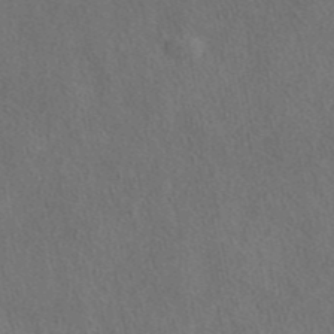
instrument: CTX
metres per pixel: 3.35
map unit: eAb
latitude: 43.7072
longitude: 109.6155
